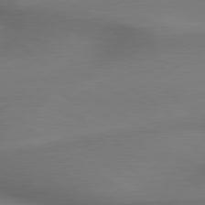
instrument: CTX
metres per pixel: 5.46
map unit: lApd
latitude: 79.7828
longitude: -173.3292
